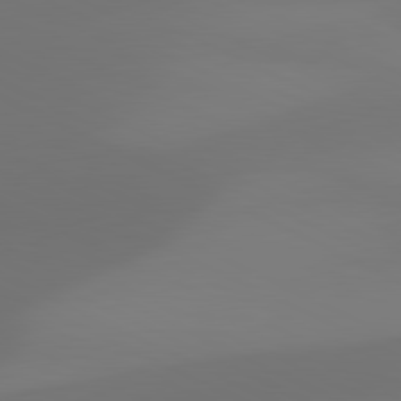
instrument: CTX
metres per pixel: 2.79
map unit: lApd
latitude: 81.3859
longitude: 129.3510
